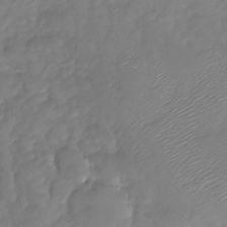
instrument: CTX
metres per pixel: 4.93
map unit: Nhu
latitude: -28.1417
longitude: -60.1766
